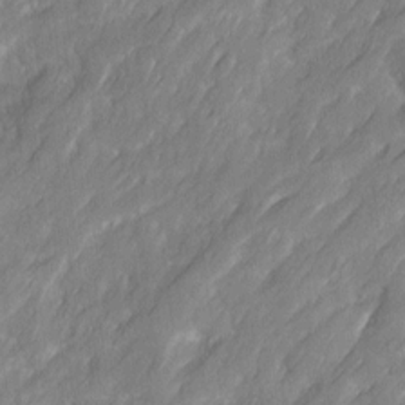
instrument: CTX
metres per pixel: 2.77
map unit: Ave
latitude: 16.5357
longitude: -135.0458
